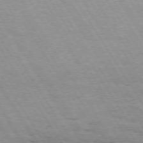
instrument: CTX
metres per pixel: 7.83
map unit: Hpe
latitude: 73.3104
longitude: -143.5749
